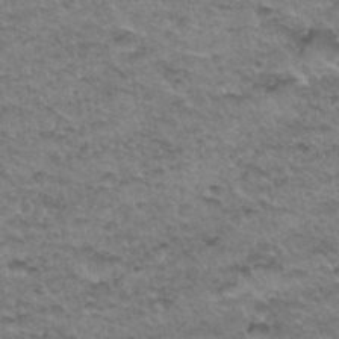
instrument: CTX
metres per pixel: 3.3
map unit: Hto
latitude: 34.9324
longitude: -49.0647
